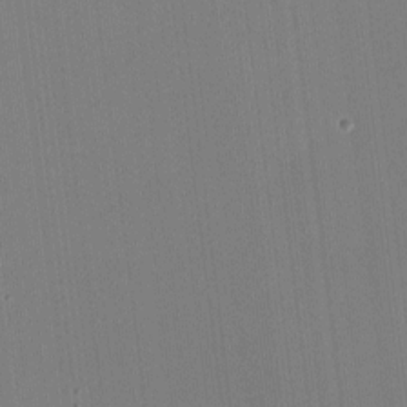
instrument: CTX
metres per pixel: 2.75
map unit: HNhu
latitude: -1.8423
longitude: -6.2711
